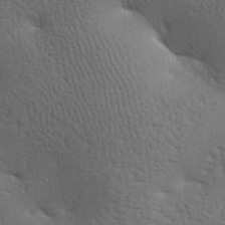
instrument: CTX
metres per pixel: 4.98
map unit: lAa
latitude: -7.4454
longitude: -125.5182
